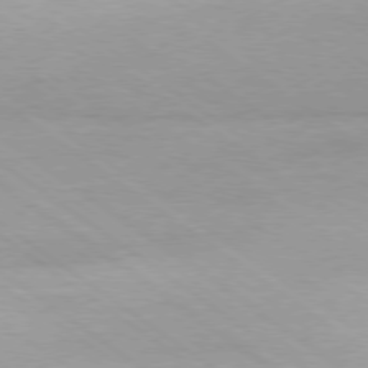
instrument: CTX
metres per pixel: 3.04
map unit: Hpe
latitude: -79.1998
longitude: 9.4643
